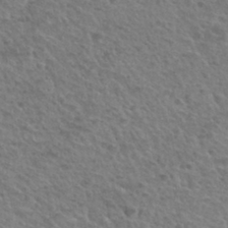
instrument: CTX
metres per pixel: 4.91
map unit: Hto
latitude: 32.6302
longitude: -50.0255
